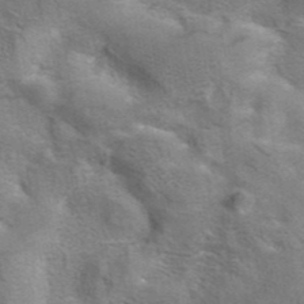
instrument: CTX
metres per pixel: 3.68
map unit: eAb
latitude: 41.3103
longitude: 106.0850
